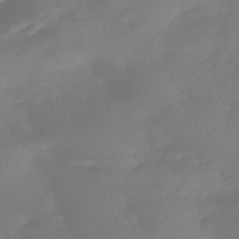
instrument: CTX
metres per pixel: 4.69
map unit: HNhu
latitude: -42.8974
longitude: 92.0661
